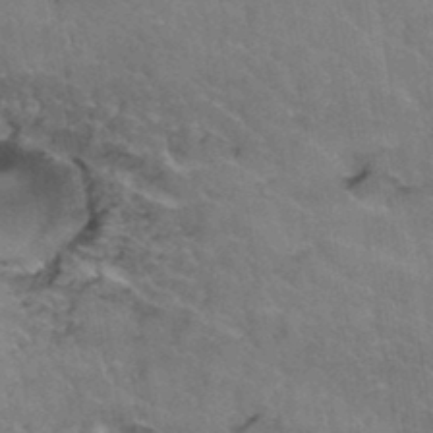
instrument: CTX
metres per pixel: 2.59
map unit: Hto
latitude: 36.5924
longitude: -46.7247
